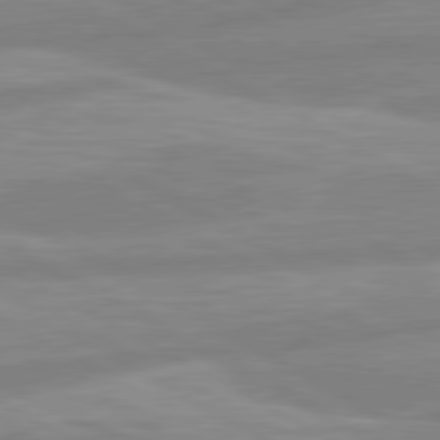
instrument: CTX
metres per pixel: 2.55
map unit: lApd
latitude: 80.6679
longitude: -168.2901
